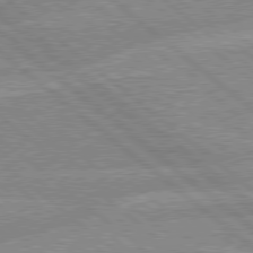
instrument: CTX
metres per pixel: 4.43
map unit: Hpe
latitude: 78.4601
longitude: -156.1577
